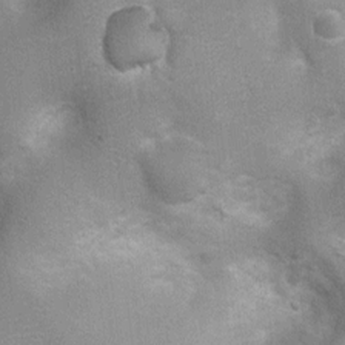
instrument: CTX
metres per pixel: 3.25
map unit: Ht
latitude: 4.2522
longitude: -21.5560
